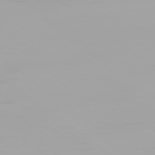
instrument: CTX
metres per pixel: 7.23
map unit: Ap
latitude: -79.0108
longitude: -96.2522
